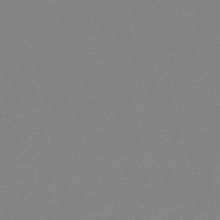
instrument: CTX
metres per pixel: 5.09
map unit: eHb
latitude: -45.8045
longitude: 85.8989
